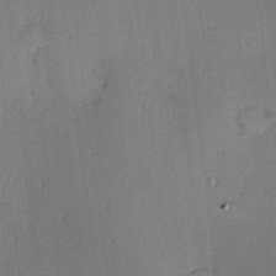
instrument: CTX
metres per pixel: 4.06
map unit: Hve
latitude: 13.9717
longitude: -90.4412
